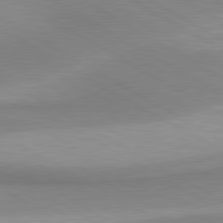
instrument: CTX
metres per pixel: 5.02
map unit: lApd
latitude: 80.7246
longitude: 159.1053
